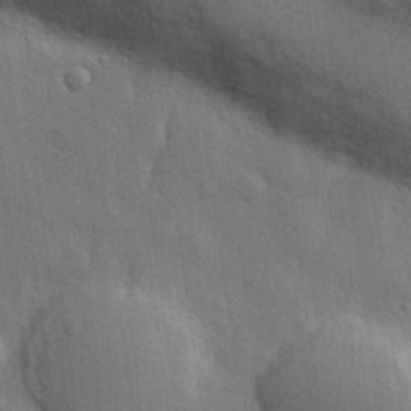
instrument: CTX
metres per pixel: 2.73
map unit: Hve
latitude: 19.8205
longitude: 150.8408
